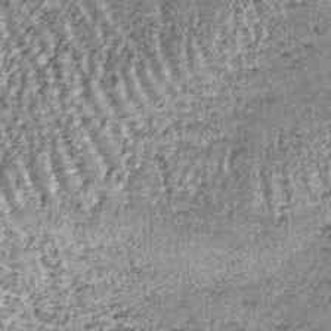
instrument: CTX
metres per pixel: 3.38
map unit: lHb
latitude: -39.3698
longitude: 66.9920
